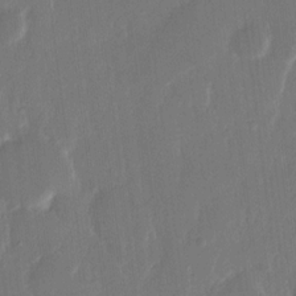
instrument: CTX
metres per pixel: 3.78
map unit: eHh
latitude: 13.5371
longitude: -70.9325
